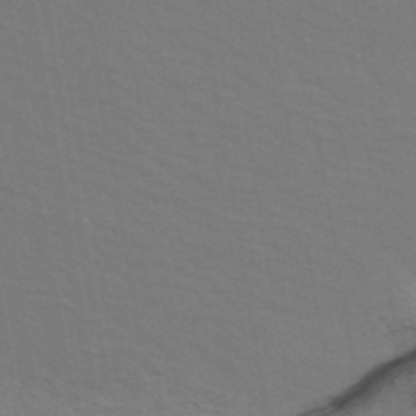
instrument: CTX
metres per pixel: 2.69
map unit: ANa
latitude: 39.7638
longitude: 28.5385
